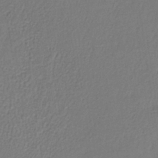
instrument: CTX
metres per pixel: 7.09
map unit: lHb
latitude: -38.5763
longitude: 61.8422
